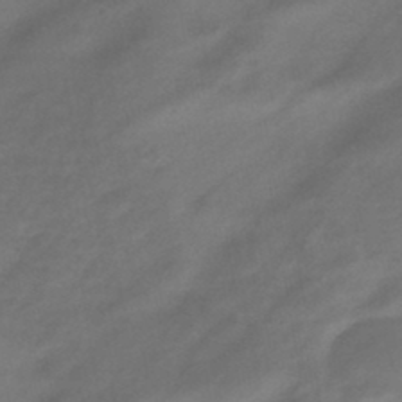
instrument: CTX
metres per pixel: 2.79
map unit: eHb
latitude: -43.5021
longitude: 85.1242
